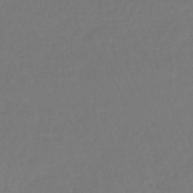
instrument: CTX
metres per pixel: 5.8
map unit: lHb
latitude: -42.8030
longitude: 67.6344
